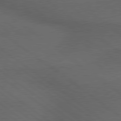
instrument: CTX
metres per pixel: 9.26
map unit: lApd
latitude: 79.6505
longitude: -176.5357
